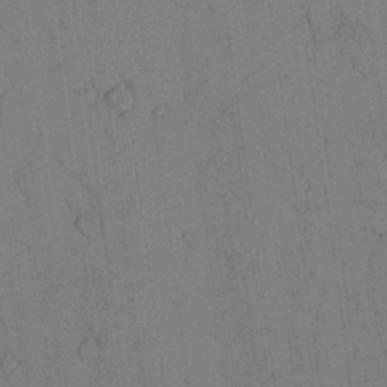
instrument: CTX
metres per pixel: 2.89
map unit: Aa
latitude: 26.3845
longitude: -137.4616
